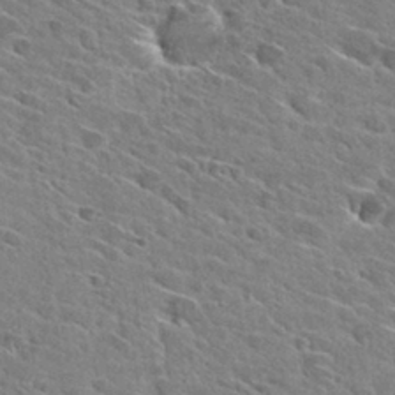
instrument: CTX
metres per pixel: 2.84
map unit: Hto
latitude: 28.9513
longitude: -43.0270
